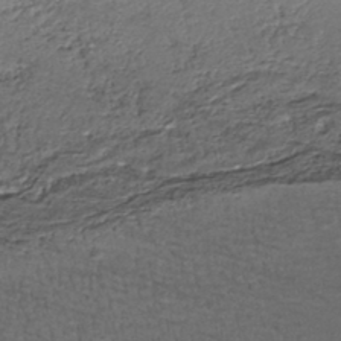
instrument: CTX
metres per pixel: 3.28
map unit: HNhu
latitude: -44.3684
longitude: 106.1228
